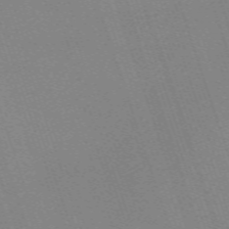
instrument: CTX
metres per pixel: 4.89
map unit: eHh
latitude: -64.0094
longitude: 51.4265
